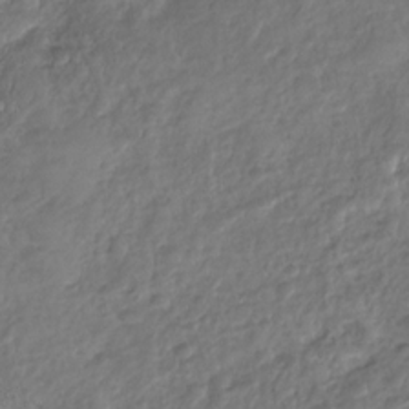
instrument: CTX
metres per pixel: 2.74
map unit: Nhu
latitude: -30.9541
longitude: -61.1025
